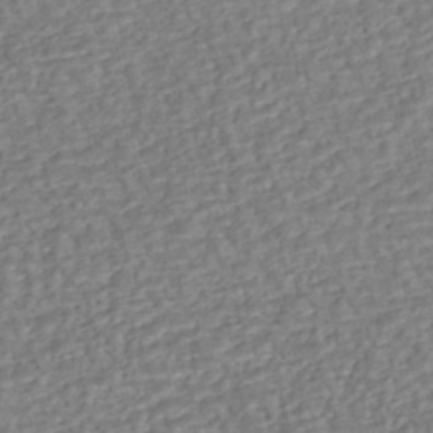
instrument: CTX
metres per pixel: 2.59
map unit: eHh
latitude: -43.7477
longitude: 120.6518
